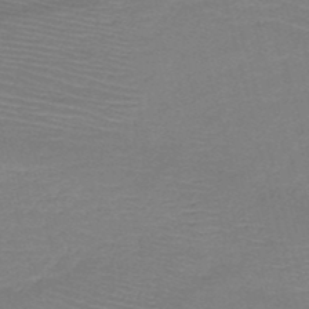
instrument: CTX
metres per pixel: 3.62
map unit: HNb
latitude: -49.9178
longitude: -41.7638
